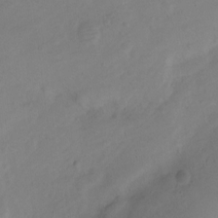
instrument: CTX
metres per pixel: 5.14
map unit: Ht
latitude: 0.0444
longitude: -34.8758
